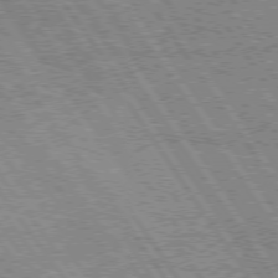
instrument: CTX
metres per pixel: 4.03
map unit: Hpe
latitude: 74.9136
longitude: -155.7450
